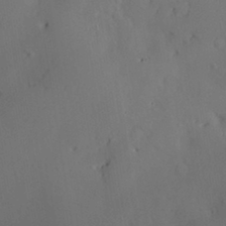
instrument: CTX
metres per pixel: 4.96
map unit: Nve
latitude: -8.2172
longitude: 174.8596
